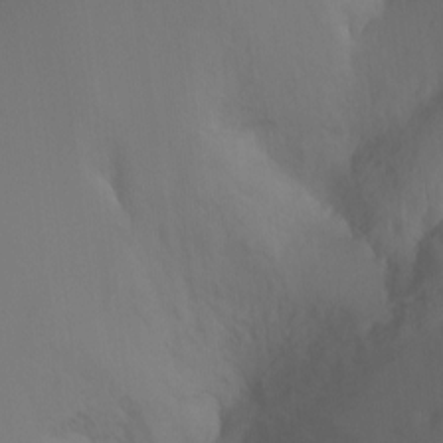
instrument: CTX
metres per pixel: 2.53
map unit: Nhu
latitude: -8.8408
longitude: -40.8002
